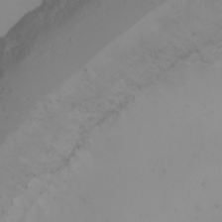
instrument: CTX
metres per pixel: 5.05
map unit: Nhu
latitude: -5.1053
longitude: -93.5182
